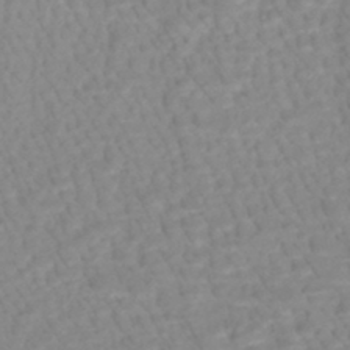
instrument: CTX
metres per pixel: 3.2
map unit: HNhu
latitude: -47.1053
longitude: 102.9353
